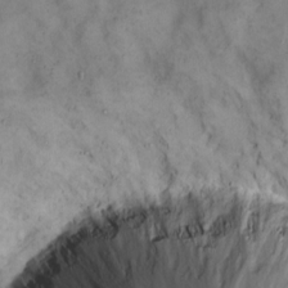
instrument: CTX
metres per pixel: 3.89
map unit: Hto
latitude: 10.7624
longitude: -62.0255
